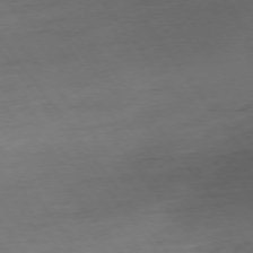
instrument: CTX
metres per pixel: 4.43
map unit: Ap
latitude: -74.8030
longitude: -80.4412
